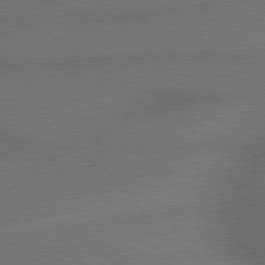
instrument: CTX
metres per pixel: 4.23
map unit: lApd
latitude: 79.8584
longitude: -174.1389
